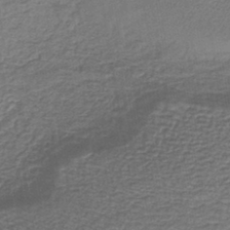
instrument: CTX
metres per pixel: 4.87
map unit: lHb
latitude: -40.3495
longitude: 62.2739
